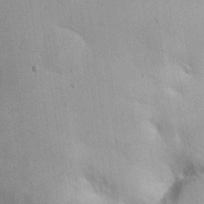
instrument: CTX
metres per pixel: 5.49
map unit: Hve
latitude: 24.8946
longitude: 150.9164
